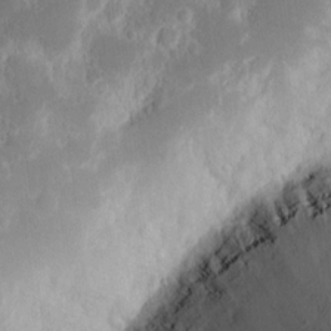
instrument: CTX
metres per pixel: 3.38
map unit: eHh
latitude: 15.3860
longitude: -73.0459
